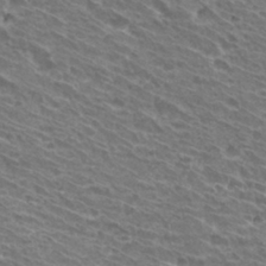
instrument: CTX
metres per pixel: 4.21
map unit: Hto
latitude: 31.4049
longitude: -42.5168
